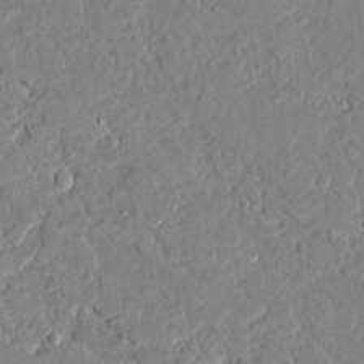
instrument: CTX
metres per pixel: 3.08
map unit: Ave
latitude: 22.6301
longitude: -128.7057
